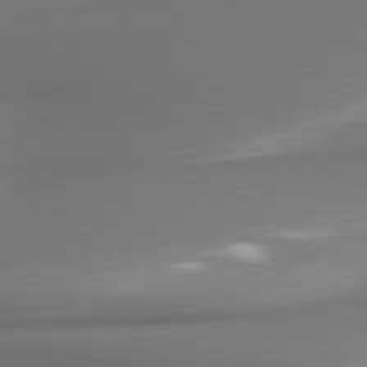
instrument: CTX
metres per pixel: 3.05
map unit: lApd
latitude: 79.9528
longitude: 179.3509
